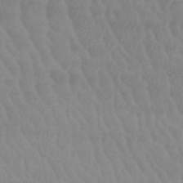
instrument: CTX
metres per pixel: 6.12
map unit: HNb
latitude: -52.5762
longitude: -51.0269
